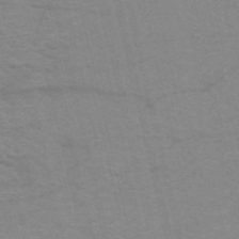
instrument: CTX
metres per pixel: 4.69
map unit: HNb
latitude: -52.8408
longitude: -44.8191
